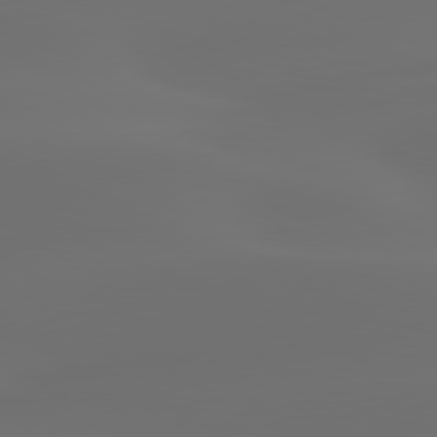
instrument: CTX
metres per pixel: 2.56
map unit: lApd
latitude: 80.2522
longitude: -85.6883
